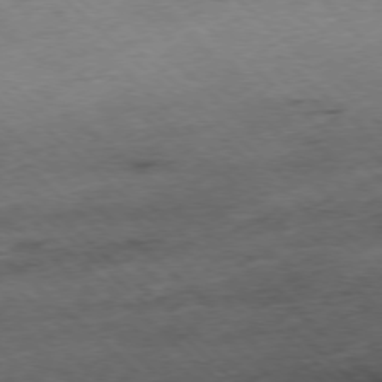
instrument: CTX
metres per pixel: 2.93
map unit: Ap
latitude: -77.4454
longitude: -60.3845
